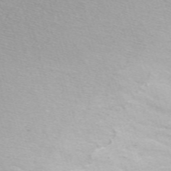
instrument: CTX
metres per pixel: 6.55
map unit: ANa
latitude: 51.2159
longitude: -71.0647
